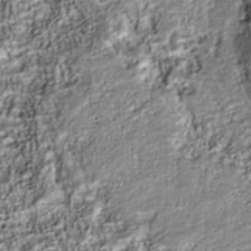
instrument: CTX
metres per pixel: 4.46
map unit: Nhu
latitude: -40.4440
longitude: -84.2712
